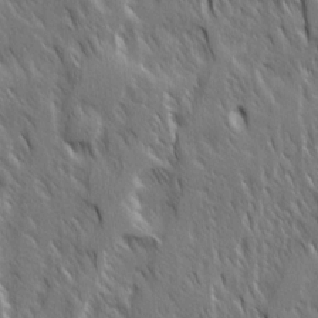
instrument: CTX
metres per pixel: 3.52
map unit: Ave
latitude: 14.9136
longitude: -134.2333
